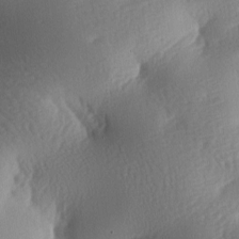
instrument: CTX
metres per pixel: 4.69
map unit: lAa
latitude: -7.7477
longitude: -128.0822
